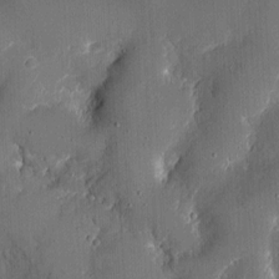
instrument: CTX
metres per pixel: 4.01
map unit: eHh
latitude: 5.2915
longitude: -68.7246
